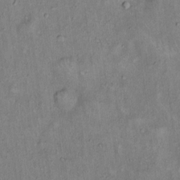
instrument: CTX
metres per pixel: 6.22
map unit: Hto
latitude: 14.6869
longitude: -59.0081
